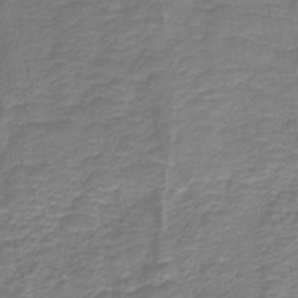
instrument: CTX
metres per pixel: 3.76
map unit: HNb
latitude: -40.7085
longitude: 51.2376
